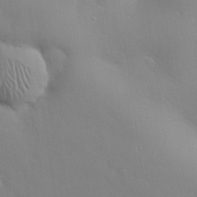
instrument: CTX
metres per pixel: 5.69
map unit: Nhu
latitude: 28.9136
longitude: -68.8947
